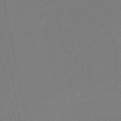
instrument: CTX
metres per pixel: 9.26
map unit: eHb
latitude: -46.9730
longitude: 80.4440
